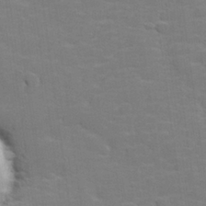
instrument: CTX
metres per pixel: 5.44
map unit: lHvf
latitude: 25.0080
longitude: 142.1605
